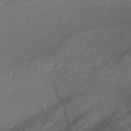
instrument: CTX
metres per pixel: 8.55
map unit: lHb
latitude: -40.4062
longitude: 72.9730
